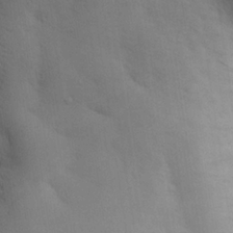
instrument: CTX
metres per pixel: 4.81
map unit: eHh
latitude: 25.7449
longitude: -75.5182
